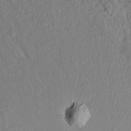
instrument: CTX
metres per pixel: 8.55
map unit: Aa
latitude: 15.2726
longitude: -145.0647
